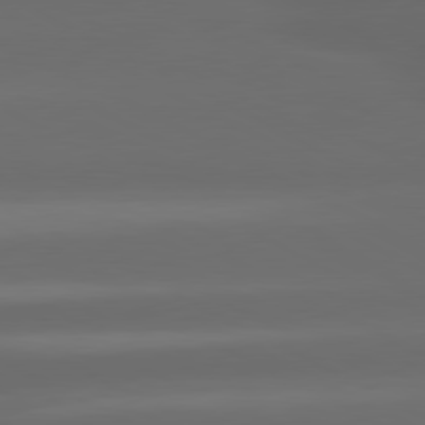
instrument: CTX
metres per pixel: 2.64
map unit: lApd
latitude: 80.5357
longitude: -145.6505
